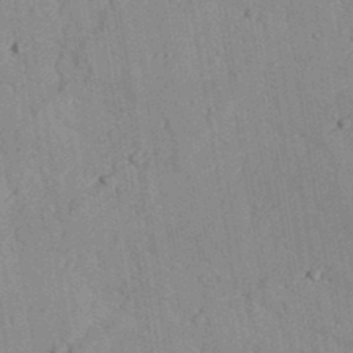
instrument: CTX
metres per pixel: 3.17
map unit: lAvf
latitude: 26.7057
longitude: -109.5749
